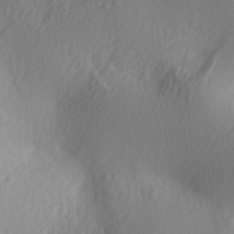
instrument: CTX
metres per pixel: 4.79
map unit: lAa
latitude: -5.2565
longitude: -123.4237
